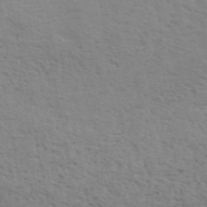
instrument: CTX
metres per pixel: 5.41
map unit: ANa
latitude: 49.1781
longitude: -74.0822
